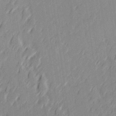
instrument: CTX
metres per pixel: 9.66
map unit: Hve
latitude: 26.5357
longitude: 145.1809
